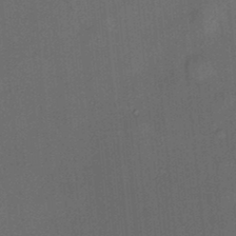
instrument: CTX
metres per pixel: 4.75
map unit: HNhu
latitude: 12.3278
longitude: 10.9353
